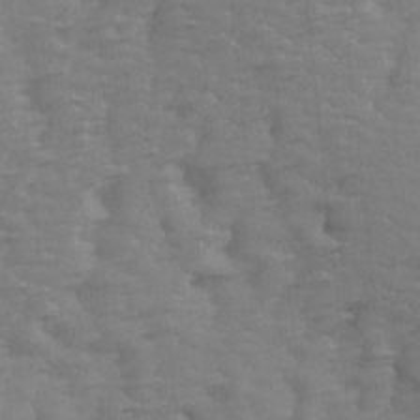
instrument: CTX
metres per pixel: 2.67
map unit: Ave
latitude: 14.0633
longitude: -105.2159
